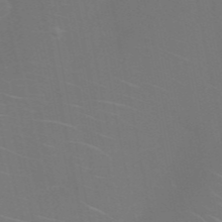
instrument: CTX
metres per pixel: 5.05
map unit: Nhu
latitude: 27.5749
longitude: -61.6316
